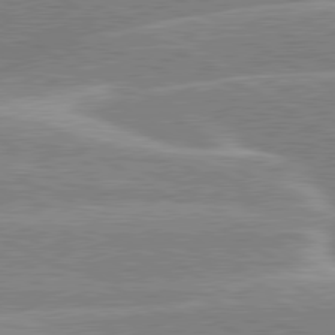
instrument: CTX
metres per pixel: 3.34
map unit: lApd
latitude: 80.1200
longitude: -130.9892
